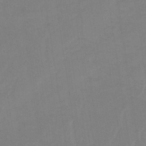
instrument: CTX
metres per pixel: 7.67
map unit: lHb
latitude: -34.0850
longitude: 66.8786
